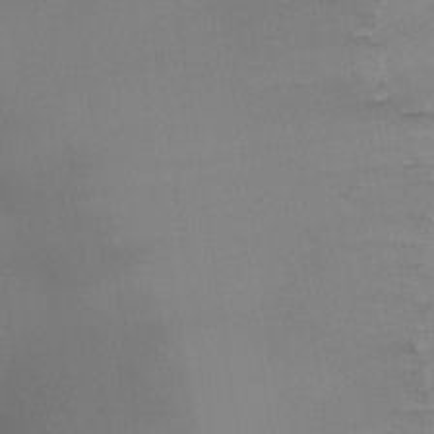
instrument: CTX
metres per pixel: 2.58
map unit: Nhu
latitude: -29.5588
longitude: -63.1403
